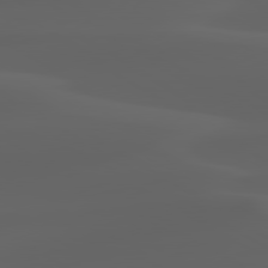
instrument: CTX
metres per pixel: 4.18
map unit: lApd
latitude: 80.1956
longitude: -93.0458
